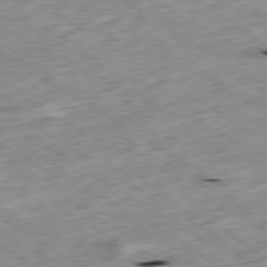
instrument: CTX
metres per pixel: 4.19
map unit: Ap
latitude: -79.7477
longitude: -90.4601
